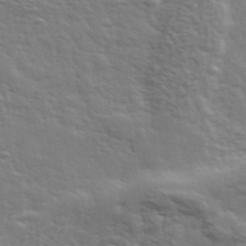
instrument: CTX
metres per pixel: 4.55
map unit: eHh
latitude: 36.0633
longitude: -80.8758
